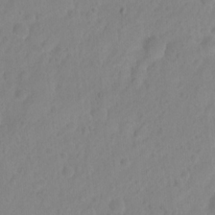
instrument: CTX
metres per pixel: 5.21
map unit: Hto
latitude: -6.6896
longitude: -47.6316
